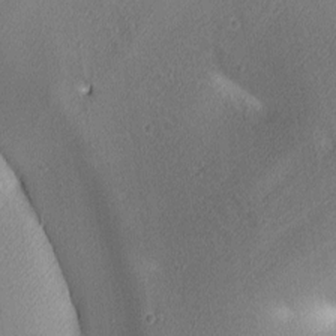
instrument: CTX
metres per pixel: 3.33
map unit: lAa
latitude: 3.2348
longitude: -116.2334
